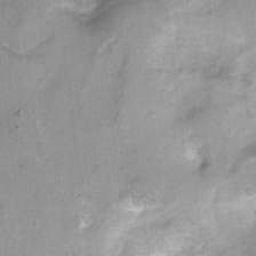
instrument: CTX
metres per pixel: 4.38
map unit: Nhu
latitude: 3.2537
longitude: -16.1199
